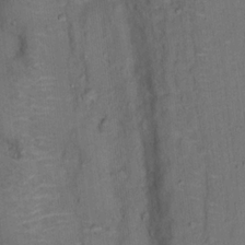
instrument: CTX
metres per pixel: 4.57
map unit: Hto
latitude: 15.9151
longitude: -36.6491
